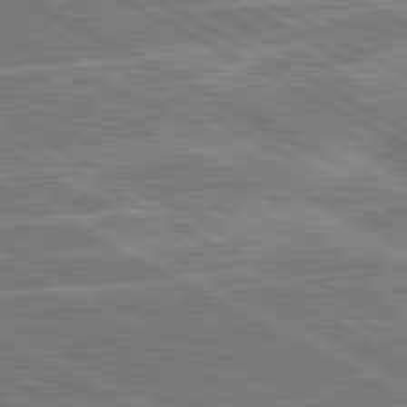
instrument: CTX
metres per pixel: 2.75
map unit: lApd
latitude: 80.8569
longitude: 144.0850
